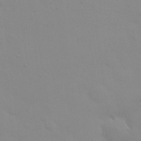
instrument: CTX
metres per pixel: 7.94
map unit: eHh
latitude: 24.5923
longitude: -65.5371
